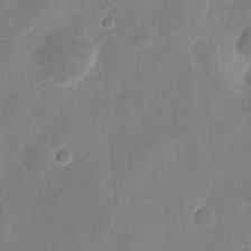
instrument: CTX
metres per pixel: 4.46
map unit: eHh
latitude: 9.1025
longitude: -73.4238
